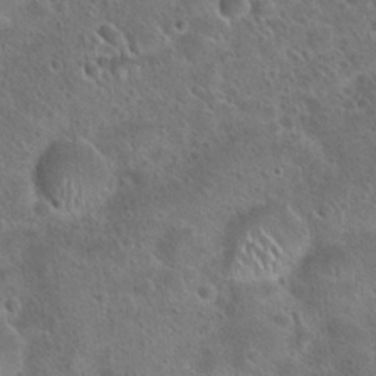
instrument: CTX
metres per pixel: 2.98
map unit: Hto
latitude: 23.2348
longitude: -49.4048
